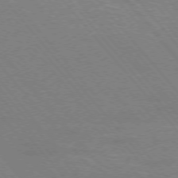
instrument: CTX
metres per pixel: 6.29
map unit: Hpe
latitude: -76.2550
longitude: -13.4616
